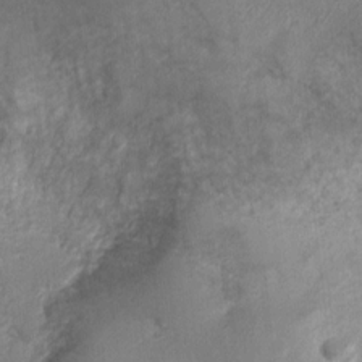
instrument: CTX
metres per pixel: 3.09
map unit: Nhu
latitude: 3.6694
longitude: -16.0444
